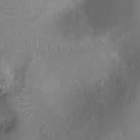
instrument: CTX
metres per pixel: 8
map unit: Ht
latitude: -8.8408
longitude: -20.0633
